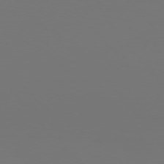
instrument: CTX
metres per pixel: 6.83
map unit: Hpe
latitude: 76.2522
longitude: -135.2348
